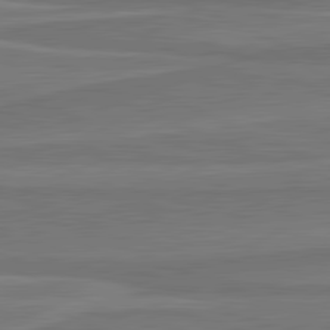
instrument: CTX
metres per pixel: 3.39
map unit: lApd
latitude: 81.8205
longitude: 170.0094
